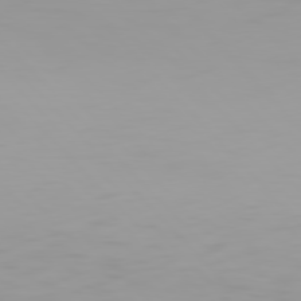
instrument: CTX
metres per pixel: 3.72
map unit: Hpe
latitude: 77.1781
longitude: -163.5183
